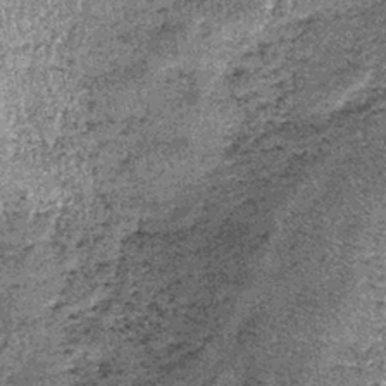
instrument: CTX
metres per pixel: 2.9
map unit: lHb
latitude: -39.6722
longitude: 67.1432
